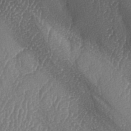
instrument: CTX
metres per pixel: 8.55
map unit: lAa
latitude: -6.7085
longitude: -129.3482
